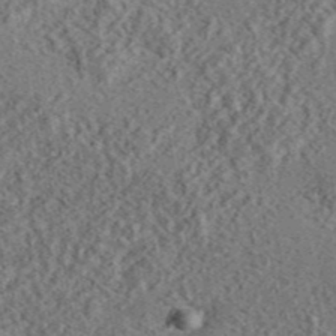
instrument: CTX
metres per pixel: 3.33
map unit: eAb
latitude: 43.9717
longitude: 116.7841
